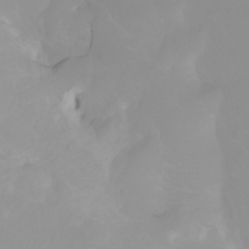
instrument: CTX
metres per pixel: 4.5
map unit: Ht
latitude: -1.8423
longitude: -61.6694
